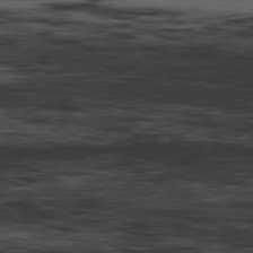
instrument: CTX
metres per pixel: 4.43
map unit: Hpe
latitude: -79.0864
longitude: 13.3699
